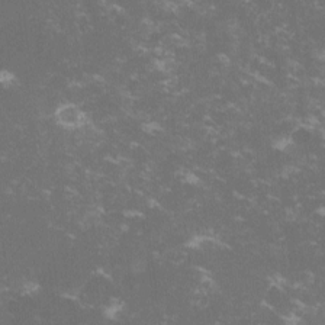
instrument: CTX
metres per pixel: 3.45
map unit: lHvf
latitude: -13.5210
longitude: -99.0080
